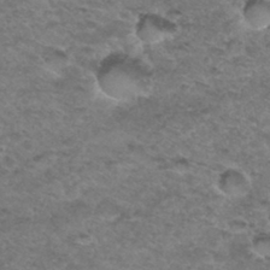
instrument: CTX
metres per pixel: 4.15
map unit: Hto
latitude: 33.4804
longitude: -48.3656
